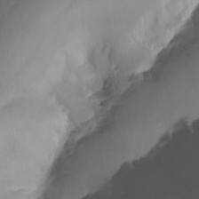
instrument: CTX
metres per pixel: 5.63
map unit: Hto
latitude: -8.0472
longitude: -50.4412
